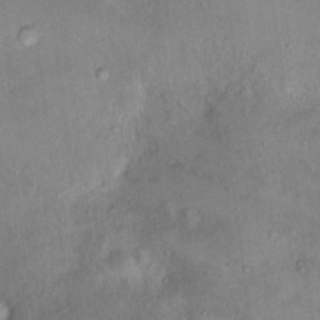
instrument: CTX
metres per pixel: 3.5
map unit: Nhu
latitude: 12.3090
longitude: -27.2537
